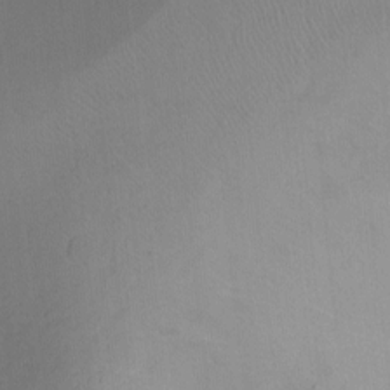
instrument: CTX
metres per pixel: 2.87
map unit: Ht
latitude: -10.9920
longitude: -39.4804
